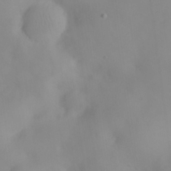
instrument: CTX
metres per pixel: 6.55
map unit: eHh
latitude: 25.9717
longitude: -64.7435
